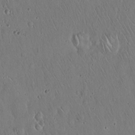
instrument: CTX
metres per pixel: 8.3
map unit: Hto
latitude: 17.9528
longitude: -59.5560
